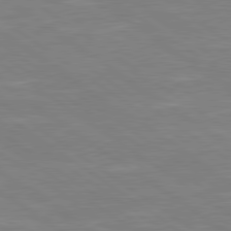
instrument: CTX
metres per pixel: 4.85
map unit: lApd
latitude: 79.4238
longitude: -125.0458
